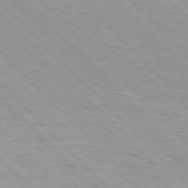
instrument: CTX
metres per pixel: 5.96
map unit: Hpe
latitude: 76.5168
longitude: -156.5356
